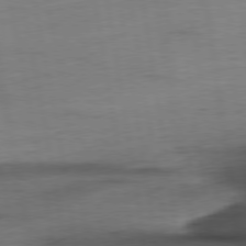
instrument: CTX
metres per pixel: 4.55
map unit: Ap
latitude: -76.9353
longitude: -73.9528
